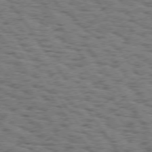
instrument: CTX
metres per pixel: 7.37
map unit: Hpe
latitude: 74.6491
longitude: -134.1577
